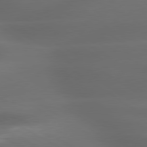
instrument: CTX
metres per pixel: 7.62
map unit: lApd
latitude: 79.5371
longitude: -118.7813
